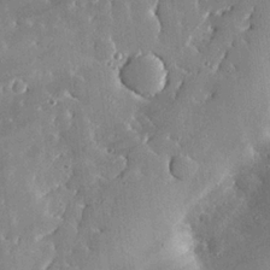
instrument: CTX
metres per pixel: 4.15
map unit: eHh
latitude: 24.7246
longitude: -90.6113
